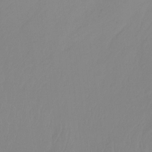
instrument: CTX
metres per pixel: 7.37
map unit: Ht
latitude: -14.1984
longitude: -50.5356
